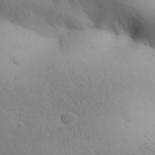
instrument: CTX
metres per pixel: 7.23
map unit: Aa
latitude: 31.6883
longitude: -146.2145
